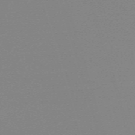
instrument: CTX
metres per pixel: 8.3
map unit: eHh
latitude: -61.4643
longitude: 52.3117
